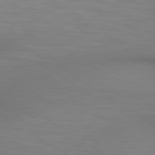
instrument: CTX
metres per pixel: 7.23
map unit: lApd
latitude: 80.1578
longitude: 120.5007
